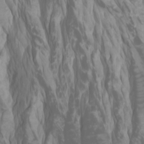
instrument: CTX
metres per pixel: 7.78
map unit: Htu
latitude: -0.5952
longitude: -76.9324
